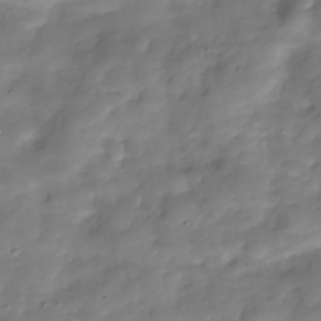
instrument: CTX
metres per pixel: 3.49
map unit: Hve
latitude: -30.4251
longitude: 94.0472
